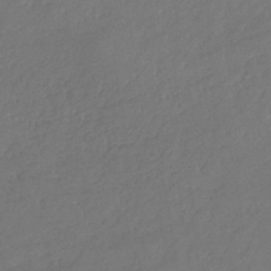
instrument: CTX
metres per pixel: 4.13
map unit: lHb
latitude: -39.5399
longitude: 70.7652
